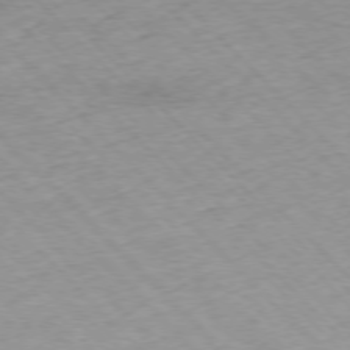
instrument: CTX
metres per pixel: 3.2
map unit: Ap
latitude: -76.7274
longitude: -87.2537
